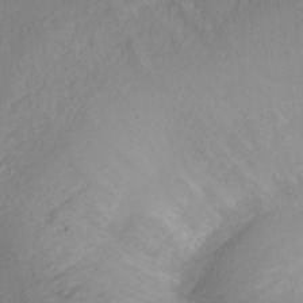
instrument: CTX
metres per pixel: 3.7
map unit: Hto
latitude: -12.8975
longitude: -39.5182
